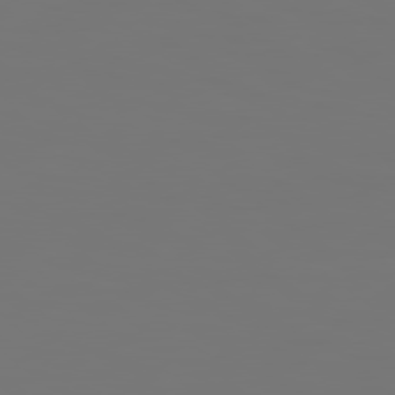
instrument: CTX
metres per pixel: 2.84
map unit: Hpe
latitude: 78.6869
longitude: 177.4643
